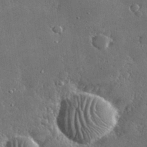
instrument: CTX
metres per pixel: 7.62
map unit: lHvf
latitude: 31.9906
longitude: -92.1955
